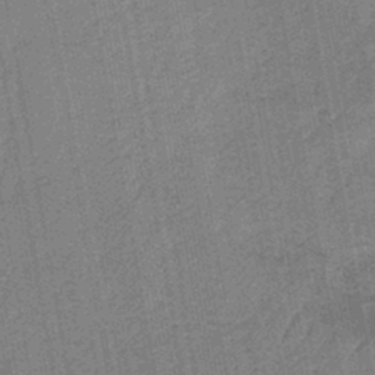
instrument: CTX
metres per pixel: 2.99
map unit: lHb
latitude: -42.5195
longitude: 63.1809
